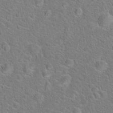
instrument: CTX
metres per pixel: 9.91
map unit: Hto
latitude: 19.7638
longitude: -44.4979
